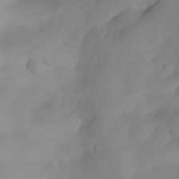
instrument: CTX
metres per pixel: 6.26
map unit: Nhe
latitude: -33.5588
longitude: -143.2726
